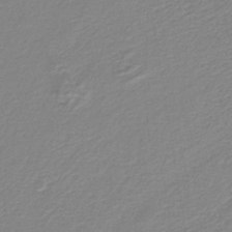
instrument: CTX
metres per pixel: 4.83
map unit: lHb
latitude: -40.3117
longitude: 51.5210
